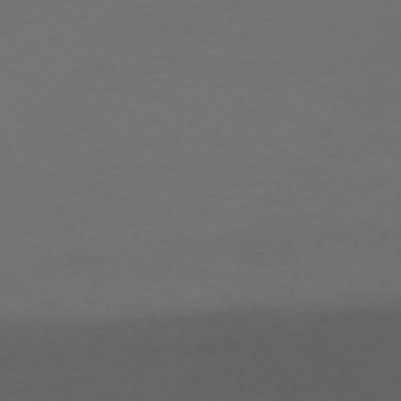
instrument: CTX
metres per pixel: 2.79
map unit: Ap
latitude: -74.1795
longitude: -72.1956
